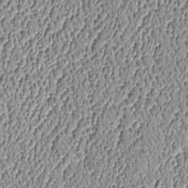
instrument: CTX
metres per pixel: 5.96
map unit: Htu
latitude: -6.5007
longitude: 156.9542
